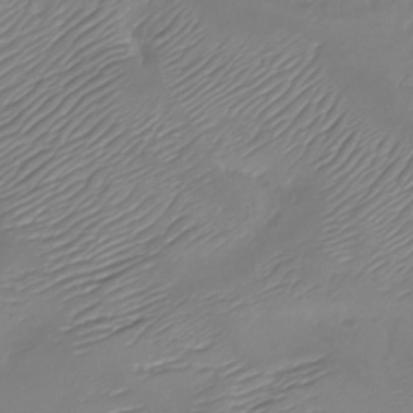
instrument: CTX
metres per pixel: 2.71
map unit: Nhu
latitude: -28.1228
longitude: -60.6301
